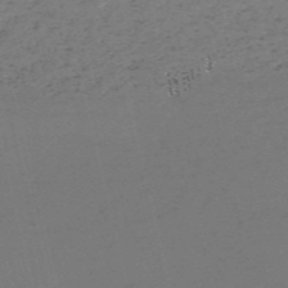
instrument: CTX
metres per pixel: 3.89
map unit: HNb
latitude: -55.6722
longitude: -42.9136
